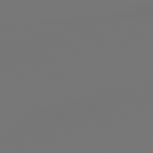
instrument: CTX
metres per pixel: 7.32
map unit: Hpe
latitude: 78.7813
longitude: 178.1983
